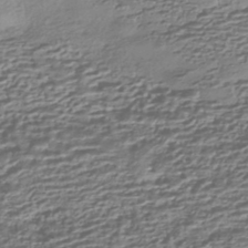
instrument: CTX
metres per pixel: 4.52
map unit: HNhu
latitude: -43.8800
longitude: 98.7463
